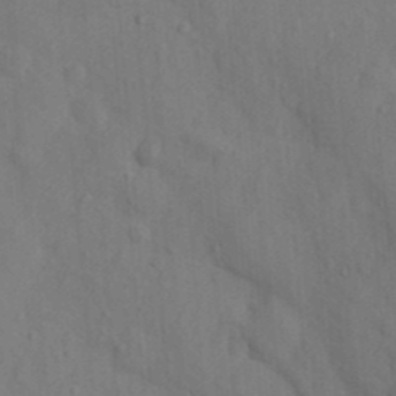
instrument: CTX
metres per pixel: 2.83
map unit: Nhu
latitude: 11.5182
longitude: -28.0633
